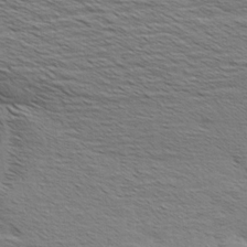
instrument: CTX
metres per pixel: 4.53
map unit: Aa
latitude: 8.0444
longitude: -139.2537
